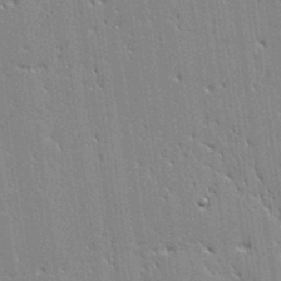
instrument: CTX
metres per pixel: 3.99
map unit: lAvf
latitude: 0.0633
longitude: -108.0255
